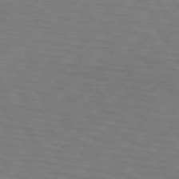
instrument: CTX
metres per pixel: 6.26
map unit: lApd
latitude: 73.1215
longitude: -74.6491
